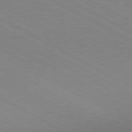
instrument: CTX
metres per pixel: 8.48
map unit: Hpe
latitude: -80.8408
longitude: 16.8975
